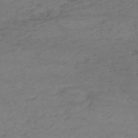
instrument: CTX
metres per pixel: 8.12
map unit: HNb
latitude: -55.4455
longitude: -44.7057
